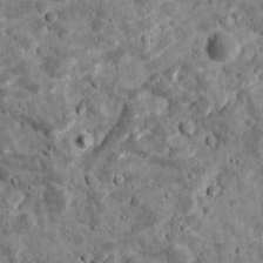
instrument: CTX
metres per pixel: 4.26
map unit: Ave
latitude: 17.4615
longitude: -134.2522
